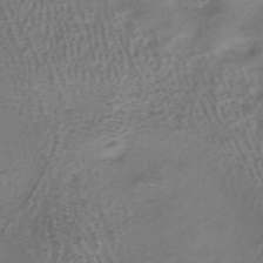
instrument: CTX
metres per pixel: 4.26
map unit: HNhu
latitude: -41.1053
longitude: 100.1983
